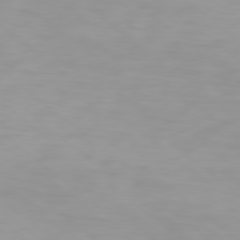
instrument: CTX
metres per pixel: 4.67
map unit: Hpe
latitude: 78.2334
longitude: -170.0444
